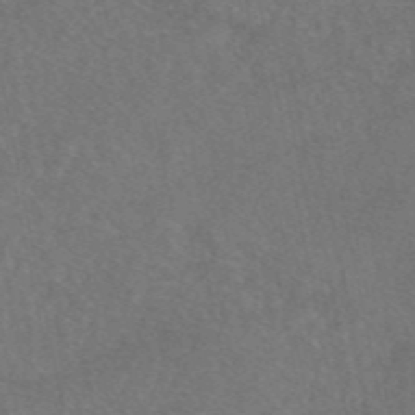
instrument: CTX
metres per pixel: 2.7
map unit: eAb
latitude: 47.8584
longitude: 109.4643
